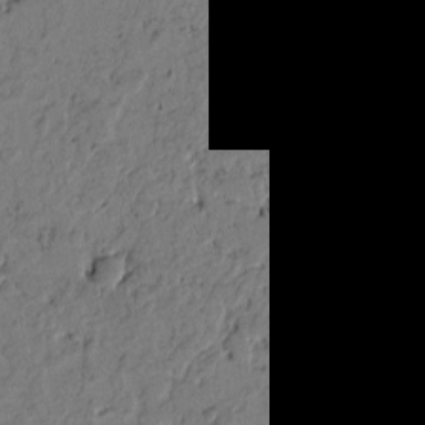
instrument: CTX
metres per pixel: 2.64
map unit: Htu
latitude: -3.0675
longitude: 166.8786
